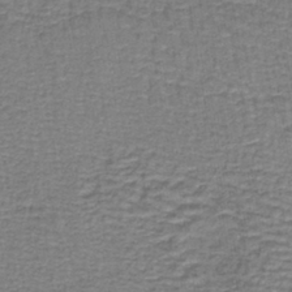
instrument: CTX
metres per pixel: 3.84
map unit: lHb
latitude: -40.1983
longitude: 62.2928
